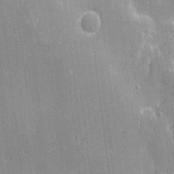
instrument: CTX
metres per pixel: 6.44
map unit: Htu
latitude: -6.9163
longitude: 175.8233
